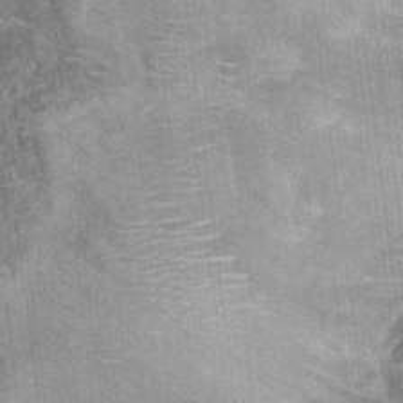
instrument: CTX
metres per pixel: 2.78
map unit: Hto
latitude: 15.2348
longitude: -34.5545
